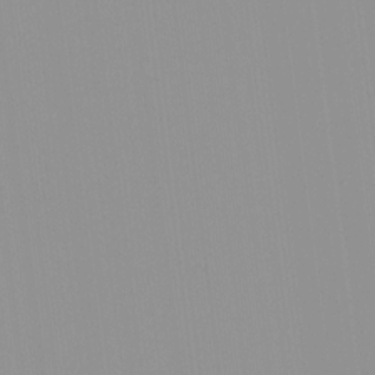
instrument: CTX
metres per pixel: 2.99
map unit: HNhu
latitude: -0.5763
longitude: -5.6316
